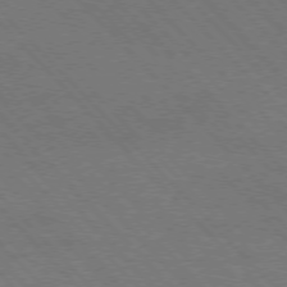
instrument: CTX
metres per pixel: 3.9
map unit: Hpe
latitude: -77.2376
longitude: -12.7813
